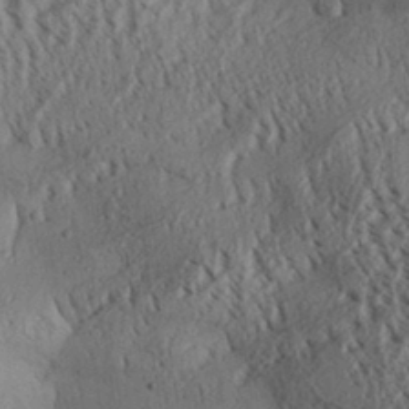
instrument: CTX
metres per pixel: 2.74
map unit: Aa
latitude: 31.2348
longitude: -138.3278
